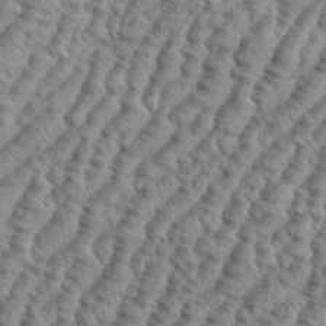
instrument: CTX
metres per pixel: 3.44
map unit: eHh
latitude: 37.1403
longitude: -137.0081
